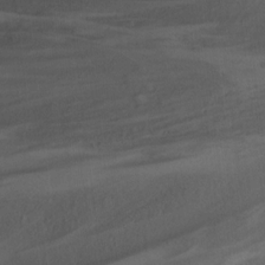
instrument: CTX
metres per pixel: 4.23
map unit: Hto
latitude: 6.8191
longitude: -36.4223
